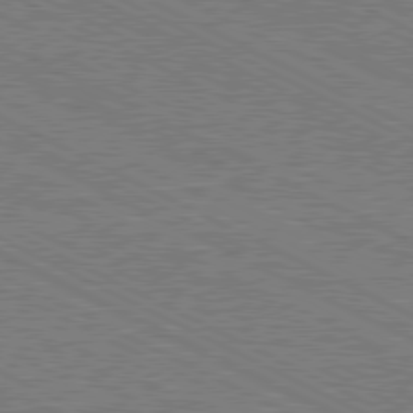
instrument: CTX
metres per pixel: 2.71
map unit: Hpe
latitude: -81.2376
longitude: 21.2754
